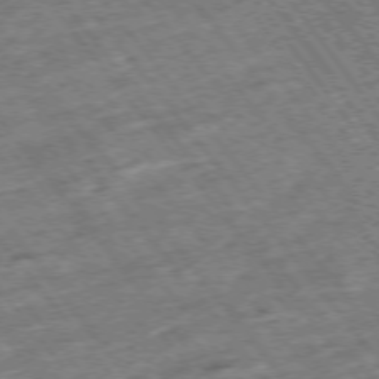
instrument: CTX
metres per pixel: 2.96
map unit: Hpe
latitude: -75.5966
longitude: -21.4049
